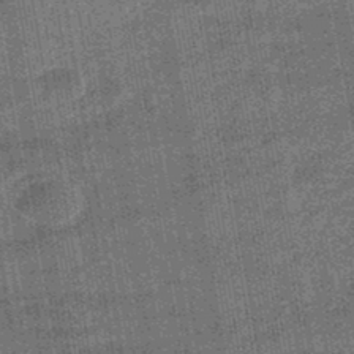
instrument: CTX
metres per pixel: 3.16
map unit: eHb
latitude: -45.9178
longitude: 87.4643
